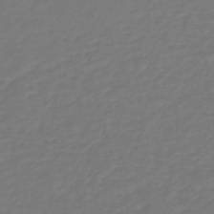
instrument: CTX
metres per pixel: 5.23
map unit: HNb
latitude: -47.0108
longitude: 55.5777
